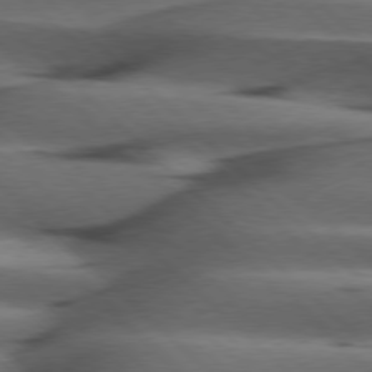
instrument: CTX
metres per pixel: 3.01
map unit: Hpe
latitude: 77.3670
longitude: -155.6316
